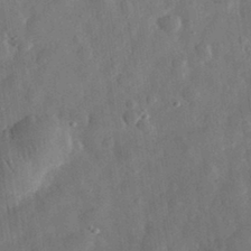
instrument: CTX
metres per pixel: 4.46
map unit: eHh
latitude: 31.3860
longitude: -75.0836
